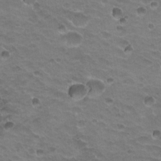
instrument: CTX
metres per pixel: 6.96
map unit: Hto
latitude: 20.1200
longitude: -32.3656
